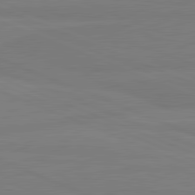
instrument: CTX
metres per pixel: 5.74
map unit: lApd
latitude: 81.6883
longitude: -179.8773
